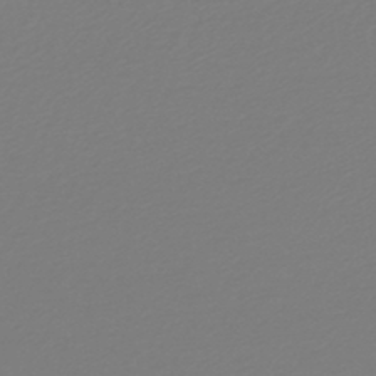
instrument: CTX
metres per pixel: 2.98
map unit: lHb
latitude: -45.7856
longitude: 70.8597
